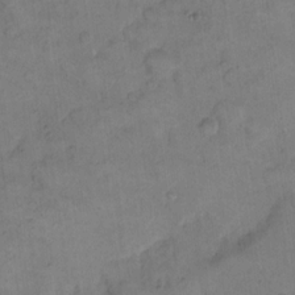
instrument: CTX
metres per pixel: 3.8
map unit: eHh
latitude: 14.2901
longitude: -66.1388
